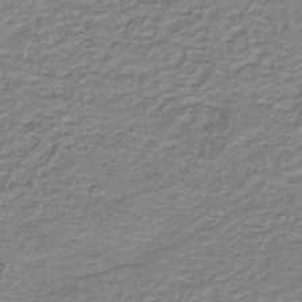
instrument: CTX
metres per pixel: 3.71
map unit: HNb
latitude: -44.2173
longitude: 50.9542
